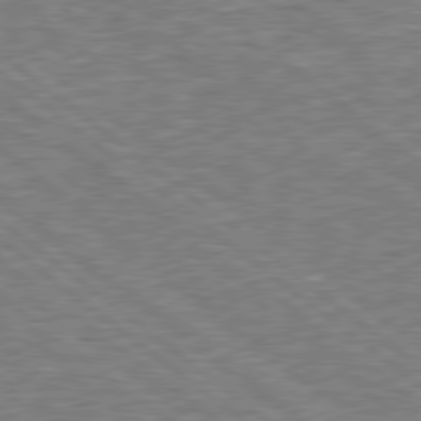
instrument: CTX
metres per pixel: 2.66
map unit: Hpe
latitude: 78.5735
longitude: -170.6490
